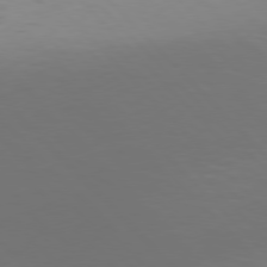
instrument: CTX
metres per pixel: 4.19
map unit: Hpe
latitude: 77.3481
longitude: -169.1403
